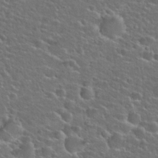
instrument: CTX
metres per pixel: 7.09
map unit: Hto
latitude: 25.7260
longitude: -50.1011
